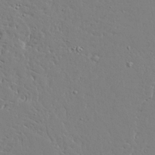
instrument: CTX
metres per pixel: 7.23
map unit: Ave
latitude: 24.1577
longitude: -133.0270
